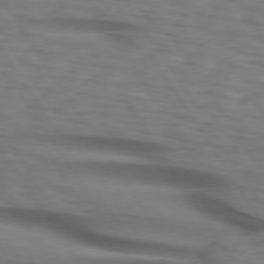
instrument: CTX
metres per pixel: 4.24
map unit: lApd
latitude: 74.1389
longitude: -77.4426
